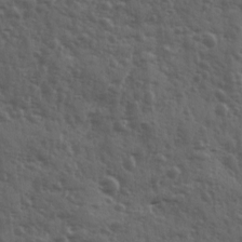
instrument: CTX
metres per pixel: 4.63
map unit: Ave
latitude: 11.7450
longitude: -103.5749
